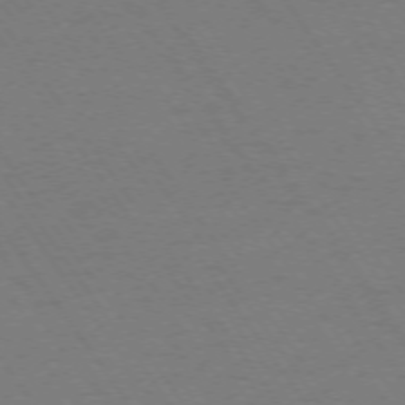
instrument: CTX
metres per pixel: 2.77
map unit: Ap
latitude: -74.3685
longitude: -70.9891
